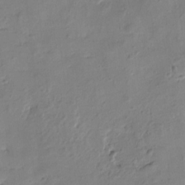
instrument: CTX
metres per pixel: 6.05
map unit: Htu
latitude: 0.4601
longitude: -175.5560
